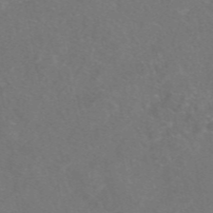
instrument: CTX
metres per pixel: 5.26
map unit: eAb
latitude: 47.9906
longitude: 117.1998
